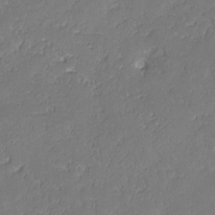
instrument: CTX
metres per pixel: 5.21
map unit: lAvf
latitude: -0.9542
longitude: -106.7246
